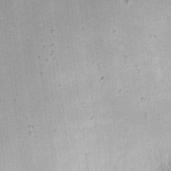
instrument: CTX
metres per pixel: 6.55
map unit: eHh
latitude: 8.9703
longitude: -70.5923
